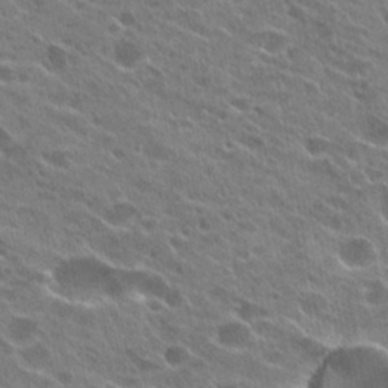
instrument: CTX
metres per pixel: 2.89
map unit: Hto
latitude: 24.0633
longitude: -41.6693
